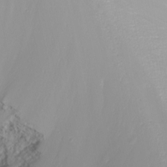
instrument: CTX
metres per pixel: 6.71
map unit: Nhu
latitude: -8.6707
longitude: -81.3482
